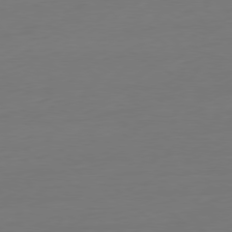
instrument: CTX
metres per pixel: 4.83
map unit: Ap
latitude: -79.4454
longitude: -65.2537
